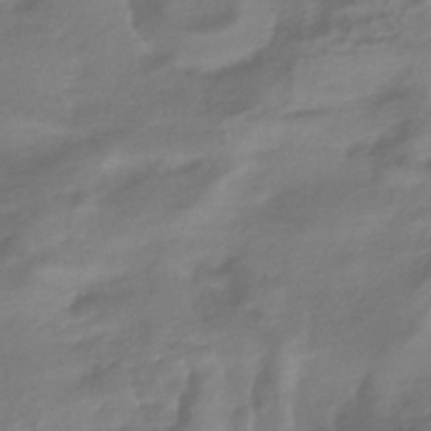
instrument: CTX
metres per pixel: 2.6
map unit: HNhu
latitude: -41.8233
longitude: 94.7085
